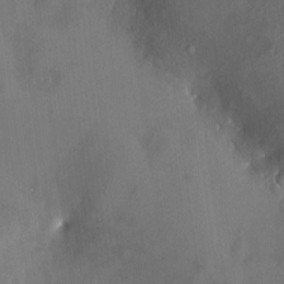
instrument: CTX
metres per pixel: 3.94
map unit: HNhu
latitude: 7.4993
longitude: 7.8044
